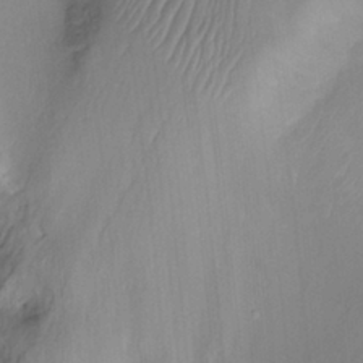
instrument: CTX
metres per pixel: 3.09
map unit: Ht
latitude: -17.9178
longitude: -44.5168
